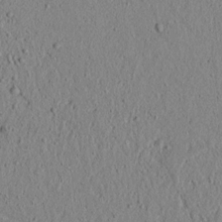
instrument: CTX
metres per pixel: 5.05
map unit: lAvf
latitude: 6.0633
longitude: 166.4440
